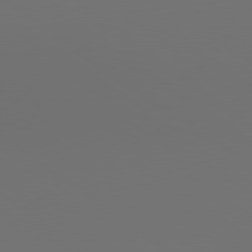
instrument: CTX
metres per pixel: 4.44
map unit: lApd
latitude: 79.8017
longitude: 165.1620
